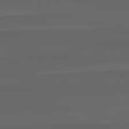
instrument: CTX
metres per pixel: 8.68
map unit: lApd
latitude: 82.4223
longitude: -169.5749
